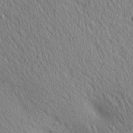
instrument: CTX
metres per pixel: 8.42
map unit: lAa
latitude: 4.6301
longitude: -117.0459
